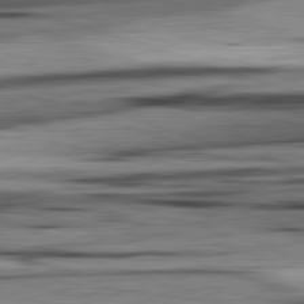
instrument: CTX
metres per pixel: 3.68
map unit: lApd
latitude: 82.6679
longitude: 160.6330
